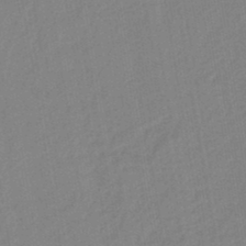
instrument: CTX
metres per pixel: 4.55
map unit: lHb
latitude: -44.6141
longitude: 72.8786
